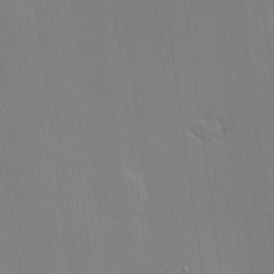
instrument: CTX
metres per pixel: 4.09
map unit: Hve
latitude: 25.5560
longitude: -91.2726
